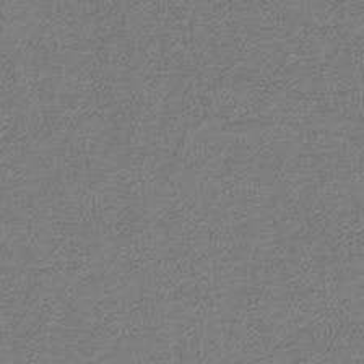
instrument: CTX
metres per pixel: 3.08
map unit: eAb
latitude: -37.9556
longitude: 52.2550
